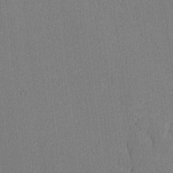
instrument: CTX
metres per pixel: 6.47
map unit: lAvf
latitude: -8.3495
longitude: -113.7827
